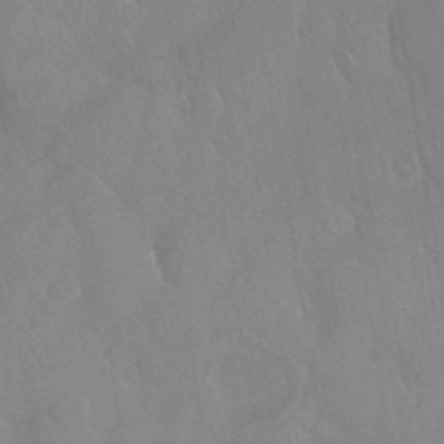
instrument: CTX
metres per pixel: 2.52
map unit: Nhu
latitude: 26.1578
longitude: -56.1388
